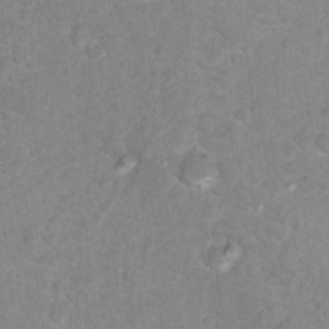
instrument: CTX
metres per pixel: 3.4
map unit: Nhu
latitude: 17.1592
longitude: -31.8395
